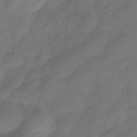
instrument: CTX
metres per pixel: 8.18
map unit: eHb
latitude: -34.2550
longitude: 80.5007
